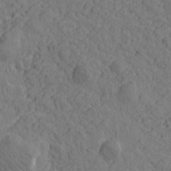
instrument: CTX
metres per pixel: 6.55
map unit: Htu
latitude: -0.7841
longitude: -175.7072
